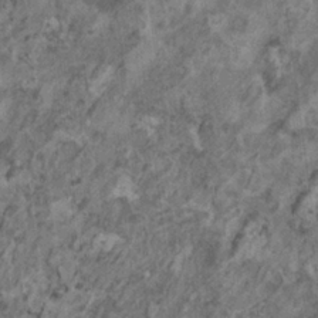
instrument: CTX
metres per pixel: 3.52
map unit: HNhu
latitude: 0.1766
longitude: 4.5762
